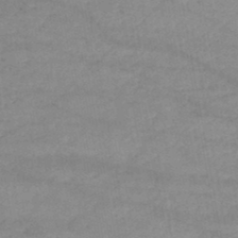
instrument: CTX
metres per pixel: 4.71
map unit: lHb
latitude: -46.3495
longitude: 61.8989
